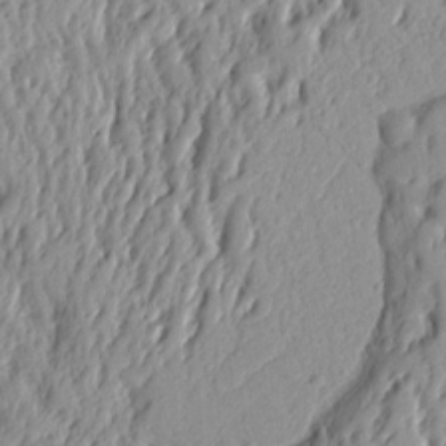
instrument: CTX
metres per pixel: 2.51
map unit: Ht
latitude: 8.9892
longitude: -77.5182
